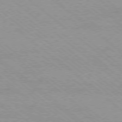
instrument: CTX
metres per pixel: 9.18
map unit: Ap
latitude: -78.7841
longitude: -65.4993
